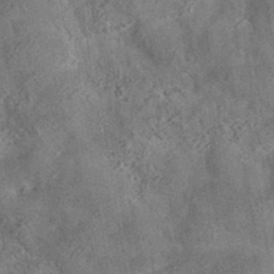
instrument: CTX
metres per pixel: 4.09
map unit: eAb
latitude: 35.9150
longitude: 116.1605
